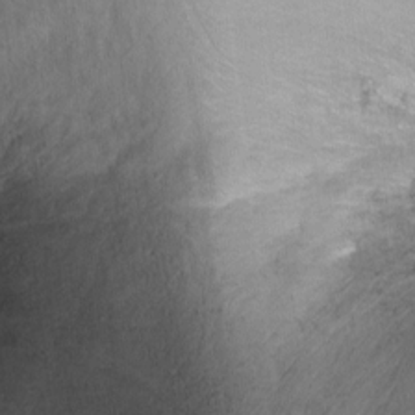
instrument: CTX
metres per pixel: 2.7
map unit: Ht
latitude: -5.9556
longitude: -37.1026
